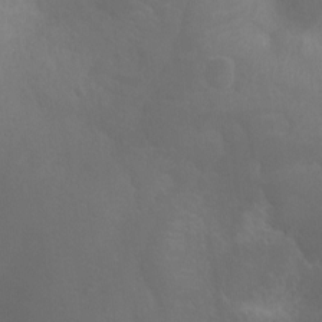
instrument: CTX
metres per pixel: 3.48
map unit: Ht
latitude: -4.6707
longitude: -18.7813
